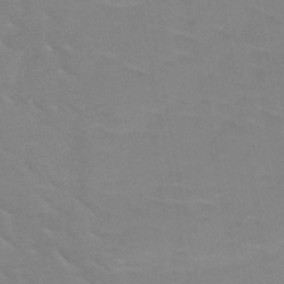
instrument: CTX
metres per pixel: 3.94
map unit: HNb
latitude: -48.9542
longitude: -47.5183
